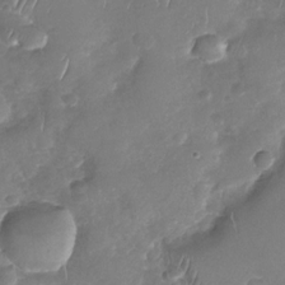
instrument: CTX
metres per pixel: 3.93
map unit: Nhu
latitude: -30.0283
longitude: -60.6490
